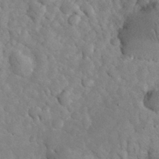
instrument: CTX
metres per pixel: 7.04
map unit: eHh
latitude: 32.3089
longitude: -65.6505
